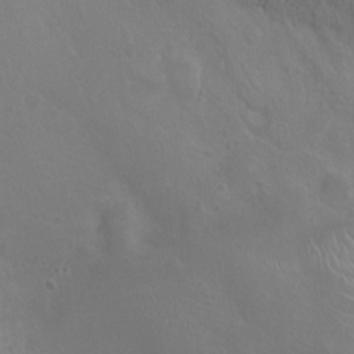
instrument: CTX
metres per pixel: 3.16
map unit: Ht
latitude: -3.8422
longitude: -17.9339
